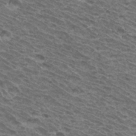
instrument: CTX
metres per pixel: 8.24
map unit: Hto
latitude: 33.5371
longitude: -41.0269
